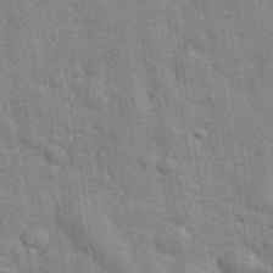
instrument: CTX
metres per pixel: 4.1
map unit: eHh
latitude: 36.0822
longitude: -65.8205
